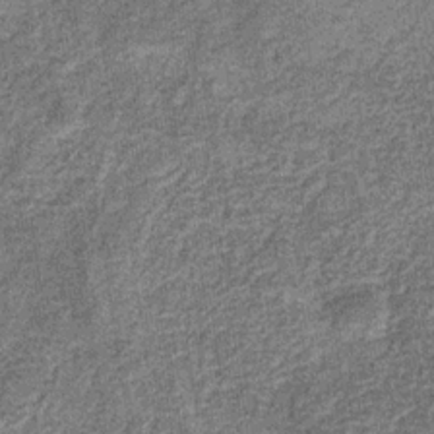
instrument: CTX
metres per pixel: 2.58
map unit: eHb
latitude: -31.6911
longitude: 72.6518
